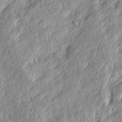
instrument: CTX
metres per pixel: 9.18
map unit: Ave
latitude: 15.6316
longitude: -137.5938
